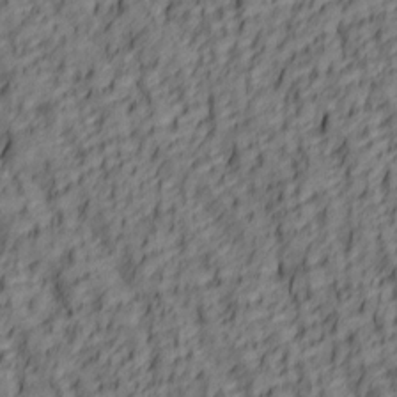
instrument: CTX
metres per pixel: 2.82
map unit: lAa
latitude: 5.8394
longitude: -116.4412
